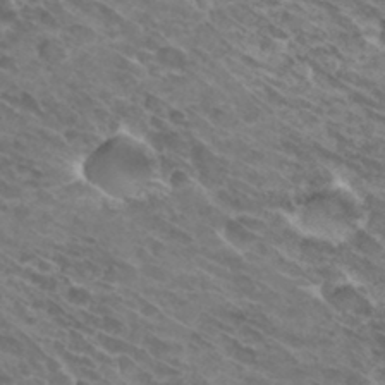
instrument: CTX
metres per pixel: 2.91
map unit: Hto
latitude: 31.9717
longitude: -44.1389
